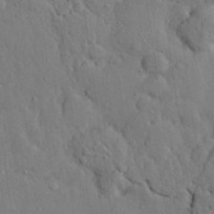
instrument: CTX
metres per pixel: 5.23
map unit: eHh
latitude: 24.6679
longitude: -80.5357
